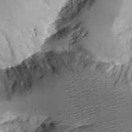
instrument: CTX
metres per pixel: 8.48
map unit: Aa
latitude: 11.4804
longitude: -127.1403
